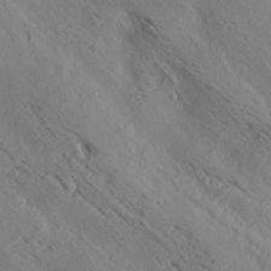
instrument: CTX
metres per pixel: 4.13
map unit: lAa
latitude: 19.4993
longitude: -139.6505
